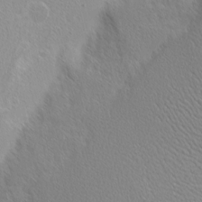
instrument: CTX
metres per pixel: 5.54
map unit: Nhu
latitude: 2.2900
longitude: -77.0647
